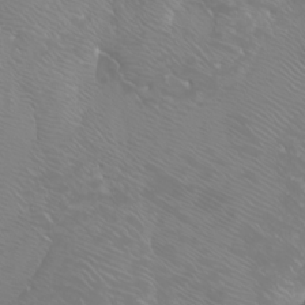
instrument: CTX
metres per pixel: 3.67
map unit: Aa
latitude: -6.7463
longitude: -71.7261
